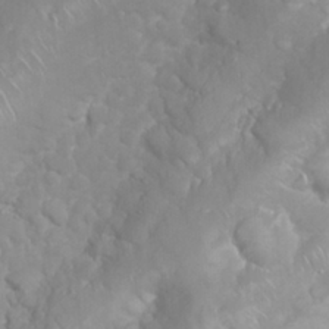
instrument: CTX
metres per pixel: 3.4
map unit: Nhu
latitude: 26.3656
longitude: -61.6505
